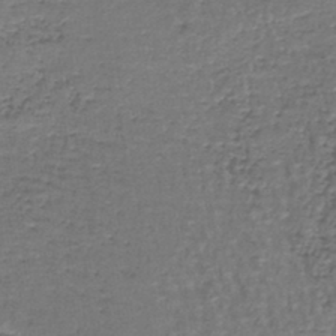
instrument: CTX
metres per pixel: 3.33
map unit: lHb
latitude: -43.3320
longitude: 58.3306
